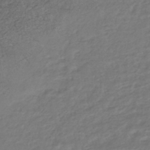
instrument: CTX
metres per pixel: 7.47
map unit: HNhu
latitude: -46.3117
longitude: 102.8408
